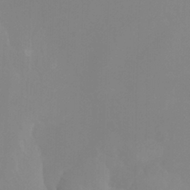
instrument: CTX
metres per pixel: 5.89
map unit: Nhu
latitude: -8.5196
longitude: -73.6883
